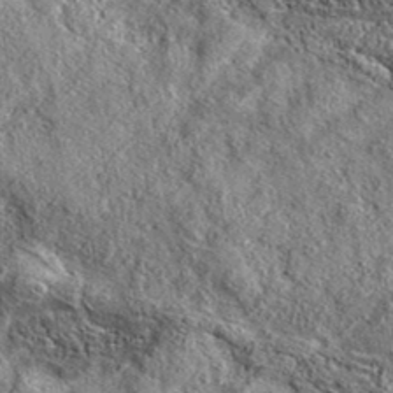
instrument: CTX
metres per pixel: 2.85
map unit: eAb
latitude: 37.2726
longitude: 109.9367
